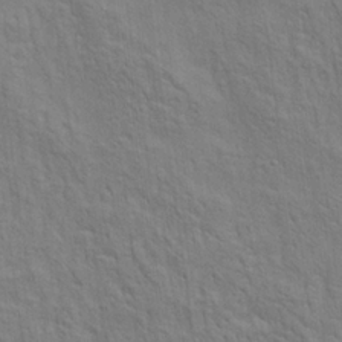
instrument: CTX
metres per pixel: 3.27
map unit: Ave
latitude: 21.6127
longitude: -140.4601
